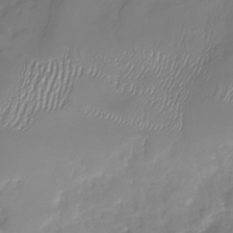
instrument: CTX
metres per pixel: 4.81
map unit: Nhu
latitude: -30.0850
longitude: -64.2334
